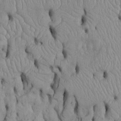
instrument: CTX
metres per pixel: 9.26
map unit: Htu
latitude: -5.8800
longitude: 156.1606
